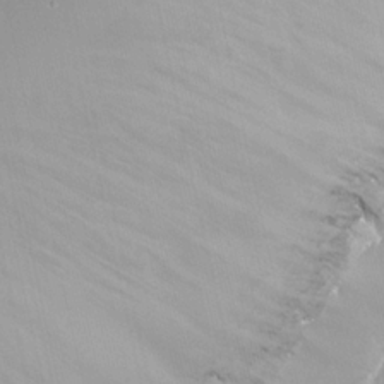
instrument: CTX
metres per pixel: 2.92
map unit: Nhu
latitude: -24.1417
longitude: -72.9892
